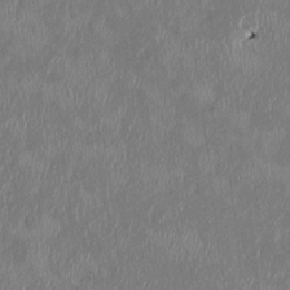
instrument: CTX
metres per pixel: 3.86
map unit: HNhu
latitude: 2.5923
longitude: -5.7639
